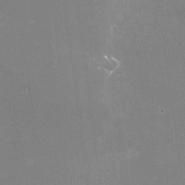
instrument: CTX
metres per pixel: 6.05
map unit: Nhu
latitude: -25.3887
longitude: -72.0822
